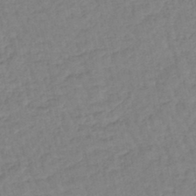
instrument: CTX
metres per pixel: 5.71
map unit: eHb
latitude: -45.1620
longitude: 80.7274
